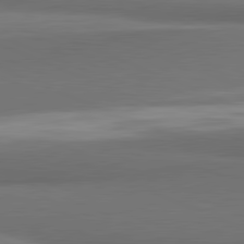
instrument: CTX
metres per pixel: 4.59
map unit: lApd
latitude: 81.6505
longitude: 170.7274
